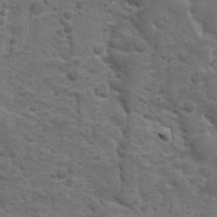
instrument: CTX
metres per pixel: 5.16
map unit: Ave
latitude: 10.5924
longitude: -104.1200
